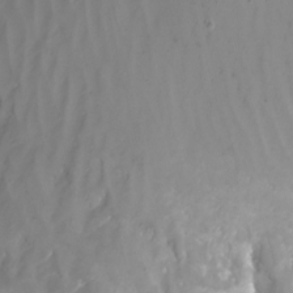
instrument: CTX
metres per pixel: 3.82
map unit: Nhu
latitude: -16.8408
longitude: -50.6490
